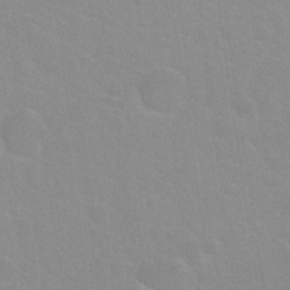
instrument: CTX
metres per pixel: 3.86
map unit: Nhu
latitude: 27.8583
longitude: -52.2712
